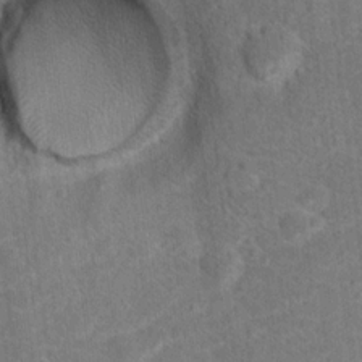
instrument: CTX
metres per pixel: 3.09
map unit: Hto
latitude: 15.4805
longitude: -41.9717
